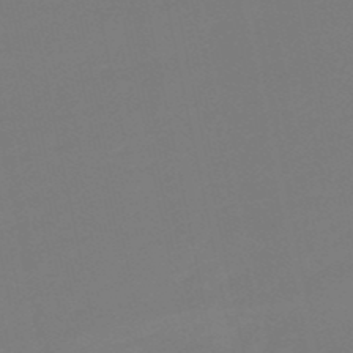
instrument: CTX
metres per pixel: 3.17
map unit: lHb
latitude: -50.1417
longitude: 80.8408
